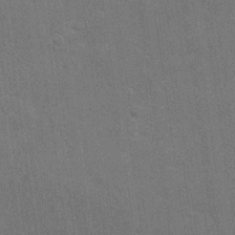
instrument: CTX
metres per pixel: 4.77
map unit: Nhu
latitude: 26.9892
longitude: -64.4790
